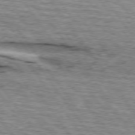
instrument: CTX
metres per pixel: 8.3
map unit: lApd
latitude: 74.7246
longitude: -75.4615
